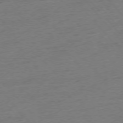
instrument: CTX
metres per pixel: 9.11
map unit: Hpe
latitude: -76.6141
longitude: -12.1200
